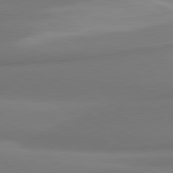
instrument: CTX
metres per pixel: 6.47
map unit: lApd
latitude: 80.4223
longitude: 174.1983
